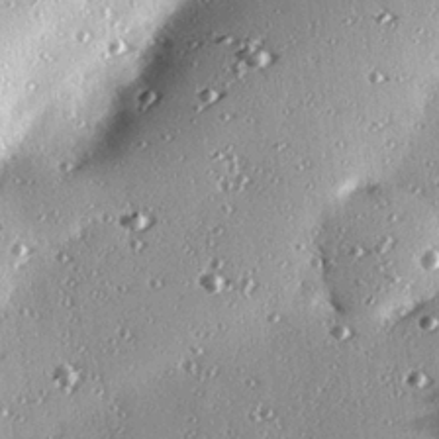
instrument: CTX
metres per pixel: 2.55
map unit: eHh
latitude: 23.8772
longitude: -89.6316
